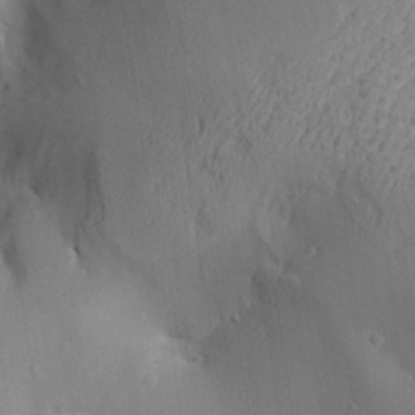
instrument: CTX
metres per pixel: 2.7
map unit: Aa
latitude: 29.5182
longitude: -131.7450
